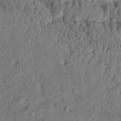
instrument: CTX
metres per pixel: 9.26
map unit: Htu
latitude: -7.9178
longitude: 177.5210
